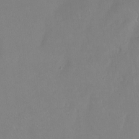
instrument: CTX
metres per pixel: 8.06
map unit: Hto
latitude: -14.1039
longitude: -43.1214
